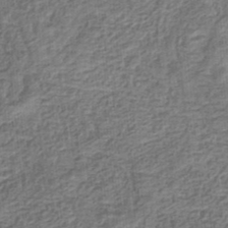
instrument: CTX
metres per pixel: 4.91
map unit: eHb
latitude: -34.8786
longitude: 79.6344
